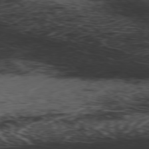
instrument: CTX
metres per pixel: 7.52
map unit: Ap
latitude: -78.7463
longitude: -63.2726
